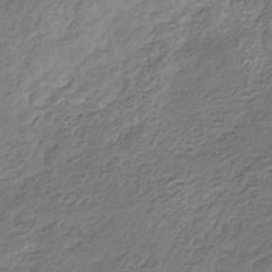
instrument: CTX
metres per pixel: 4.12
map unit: eHb
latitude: -30.4251
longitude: 69.5399
